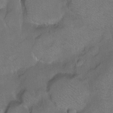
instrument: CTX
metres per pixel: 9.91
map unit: Ht
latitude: -7.5021
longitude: -36.9703
